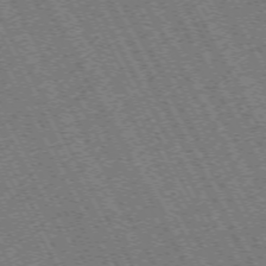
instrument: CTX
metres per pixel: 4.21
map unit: Hpe
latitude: -71.5210
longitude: 10.9920
